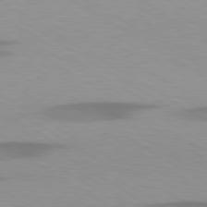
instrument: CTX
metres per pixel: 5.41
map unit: lApd
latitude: 79.5749
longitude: -124.0444
